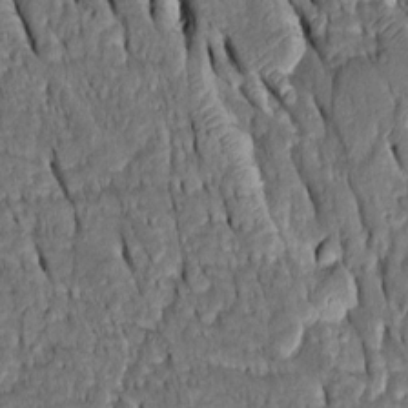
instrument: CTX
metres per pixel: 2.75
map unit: Htu
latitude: -1.1432
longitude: 149.5399
